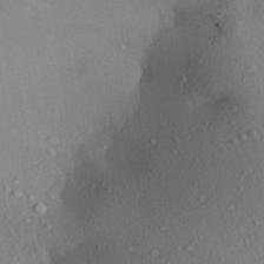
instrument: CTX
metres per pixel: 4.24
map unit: Aa
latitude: 28.4601
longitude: -135.4615
